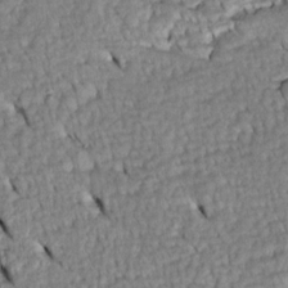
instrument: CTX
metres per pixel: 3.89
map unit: Htu
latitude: -5.1620
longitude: 153.6344
